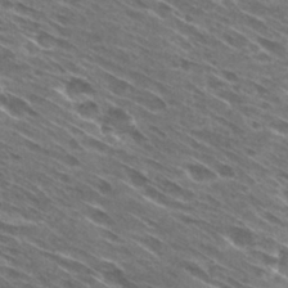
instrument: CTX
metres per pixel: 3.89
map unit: Hto
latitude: 29.2159
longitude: -43.5938
